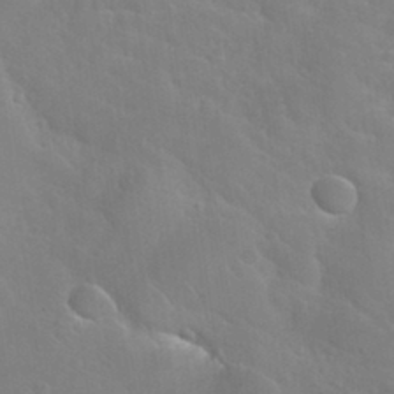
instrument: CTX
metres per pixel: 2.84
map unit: Nhu
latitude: 30.6491
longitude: -53.8017
